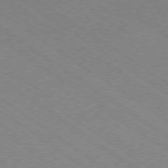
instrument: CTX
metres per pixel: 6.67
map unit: Hpe
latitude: -78.3306
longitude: -21.5749
